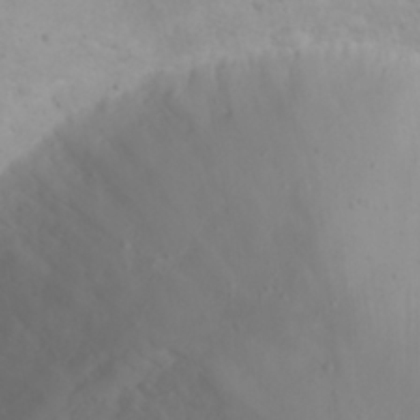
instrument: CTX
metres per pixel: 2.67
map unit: eHh
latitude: 21.5560
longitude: -64.7057
